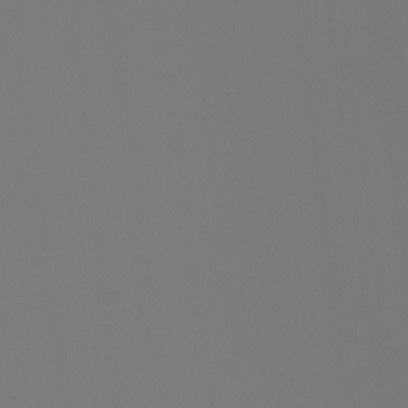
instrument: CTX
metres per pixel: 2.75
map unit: Ht
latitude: -4.1605
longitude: -62.1767
